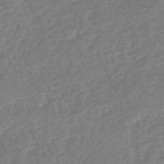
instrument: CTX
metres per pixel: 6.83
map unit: lHb
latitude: -44.9353
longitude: 78.0472
